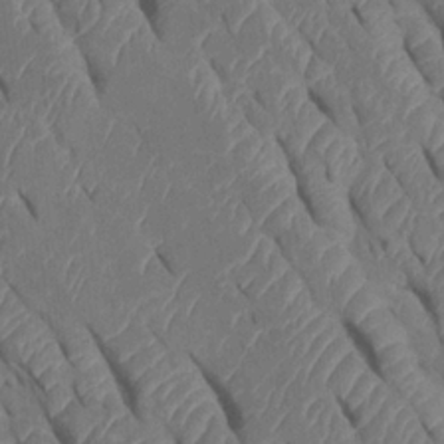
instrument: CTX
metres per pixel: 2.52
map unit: Htu
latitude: 0.9324
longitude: 147.5210
